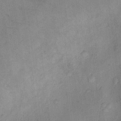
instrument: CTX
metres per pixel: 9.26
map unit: Nhu
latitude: 9.2726
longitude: -26.1200
